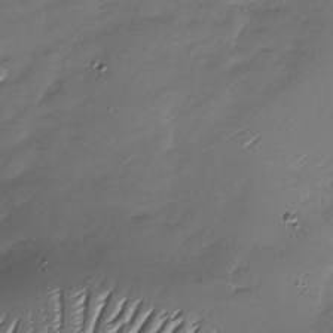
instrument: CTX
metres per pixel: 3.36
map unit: Nhu
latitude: -28.7652
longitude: -58.4790
